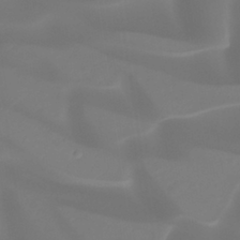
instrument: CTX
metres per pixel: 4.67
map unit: Ht
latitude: -14.2929
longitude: -53.3860
